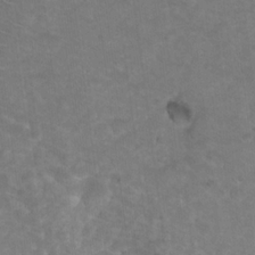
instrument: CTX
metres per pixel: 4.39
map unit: Nhu
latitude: 17.2159
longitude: -32.3656
